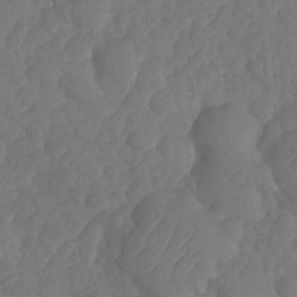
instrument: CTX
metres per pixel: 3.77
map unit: HNhu
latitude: -25.0108
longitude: 49.8045
